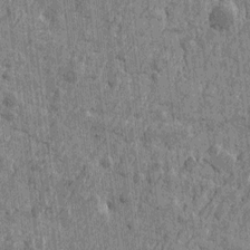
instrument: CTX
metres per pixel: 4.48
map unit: Htu
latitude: -4.5573
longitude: -179.3293
